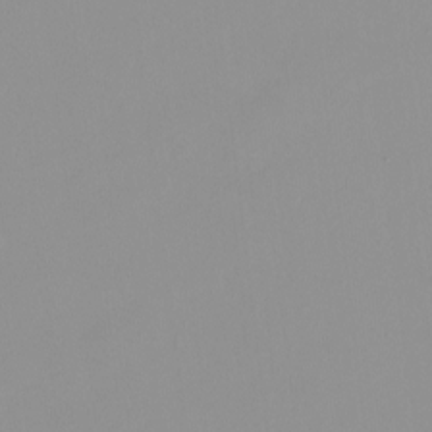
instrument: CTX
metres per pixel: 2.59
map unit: HNhu
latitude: -0.3307
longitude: -5.8583
